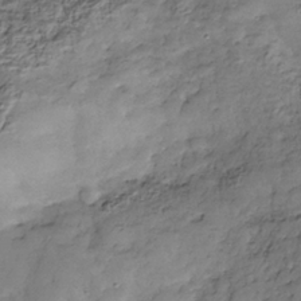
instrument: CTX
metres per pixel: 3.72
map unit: Nhe
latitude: -38.1606
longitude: -147.4994
